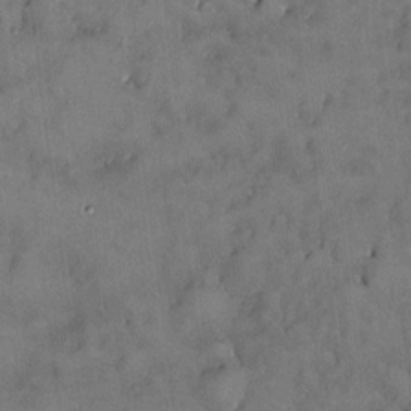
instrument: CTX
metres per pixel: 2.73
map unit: HNhu
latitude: 6.4979
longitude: 0.5196
